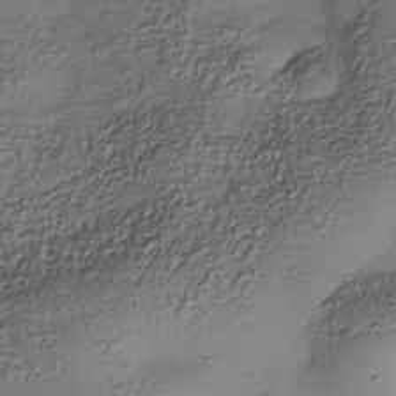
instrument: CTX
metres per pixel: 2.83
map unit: Nhe
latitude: -34.9731
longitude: -143.8583
